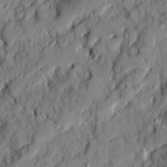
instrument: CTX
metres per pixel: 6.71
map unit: Ave
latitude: 19.7260
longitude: -129.1970
